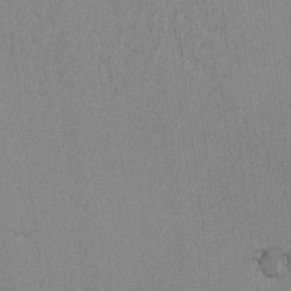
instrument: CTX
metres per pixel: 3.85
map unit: lAvf
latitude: -6.6140
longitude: -114.3278
